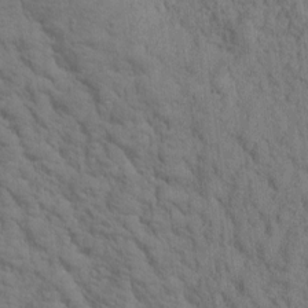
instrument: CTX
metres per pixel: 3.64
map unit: Htu
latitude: -0.6897
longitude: 174.3117
